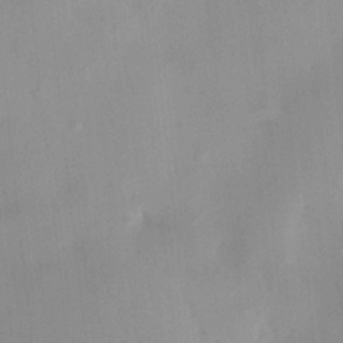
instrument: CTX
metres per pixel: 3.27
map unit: HNhu
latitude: 14.4790
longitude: 12.8975
